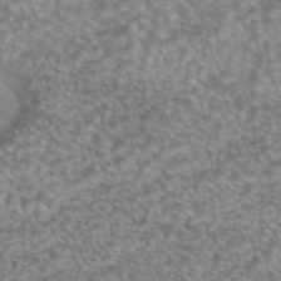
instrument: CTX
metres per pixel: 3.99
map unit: eAb
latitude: 44.9702
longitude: 104.5196
